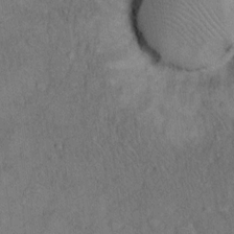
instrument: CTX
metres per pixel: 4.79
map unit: Hto
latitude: 11.2537
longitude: -59.6127
